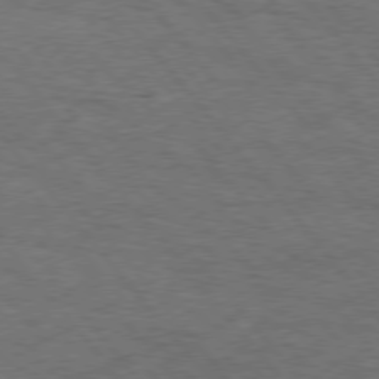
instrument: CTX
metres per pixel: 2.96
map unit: Hpe
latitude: 75.7261
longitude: -151.6316
